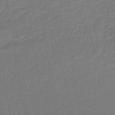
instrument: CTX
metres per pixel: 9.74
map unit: lHb
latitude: -42.9730
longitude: 60.1228
